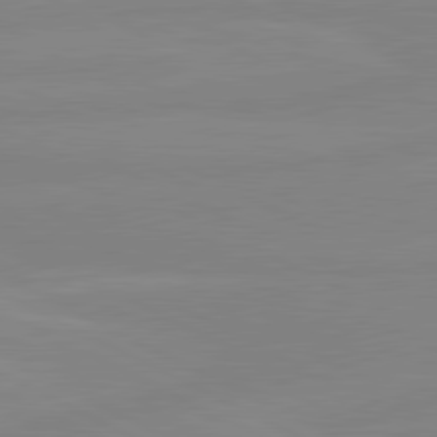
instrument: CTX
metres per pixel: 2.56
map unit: lApd
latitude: 80.9703
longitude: -177.5182
